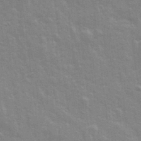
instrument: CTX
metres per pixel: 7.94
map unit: Ave
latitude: 22.1011
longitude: -133.7450
